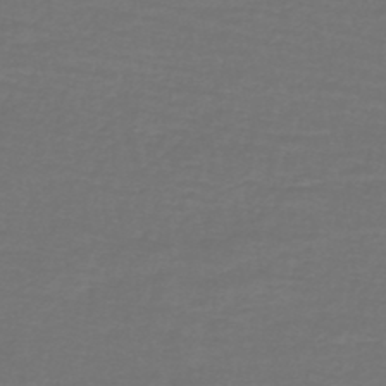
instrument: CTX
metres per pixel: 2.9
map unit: lHb
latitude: -43.9178
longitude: 57.2565
